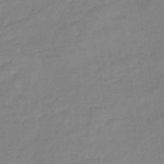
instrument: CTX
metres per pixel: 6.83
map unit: eHb
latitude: -45.3510
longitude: 81.8045
